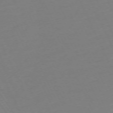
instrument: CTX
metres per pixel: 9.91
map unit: Ap
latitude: -73.5588
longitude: -70.3845
